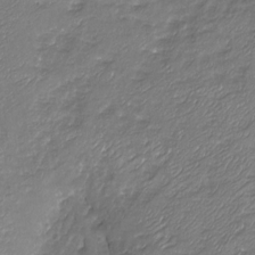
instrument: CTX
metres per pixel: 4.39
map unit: Nhu
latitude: -19.2754
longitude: -57.9528
